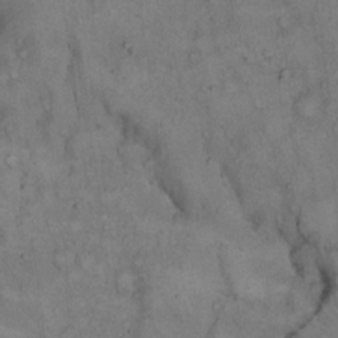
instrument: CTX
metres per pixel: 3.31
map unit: Hto
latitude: 14.8947
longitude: -61.6694
